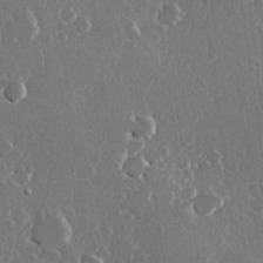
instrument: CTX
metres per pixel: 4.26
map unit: Hve
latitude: 22.3656
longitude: 147.8989
